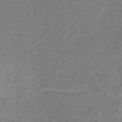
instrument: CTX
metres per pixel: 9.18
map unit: eHb
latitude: -30.9919
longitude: 67.0864
